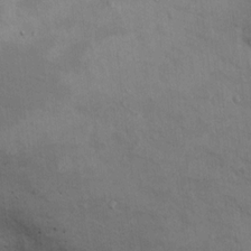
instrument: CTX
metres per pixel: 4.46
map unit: Ht
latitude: 10.8380
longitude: -39.6127
